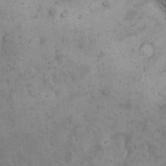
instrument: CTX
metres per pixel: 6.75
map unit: Hto
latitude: 13.8772
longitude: -56.0444
